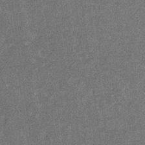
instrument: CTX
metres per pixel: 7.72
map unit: eHb
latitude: -31.3698
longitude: 67.6911
